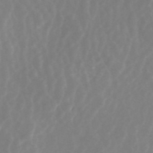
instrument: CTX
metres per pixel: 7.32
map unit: ANa
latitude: 44.3656
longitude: 22.6708
